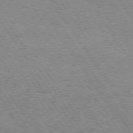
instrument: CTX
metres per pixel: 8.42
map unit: Hpe
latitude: 73.5372
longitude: -131.1026
